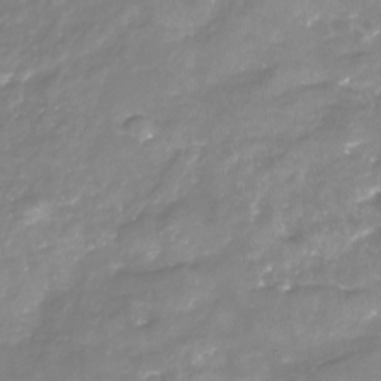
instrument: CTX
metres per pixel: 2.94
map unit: Nhu
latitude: -22.5574
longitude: -57.0647
